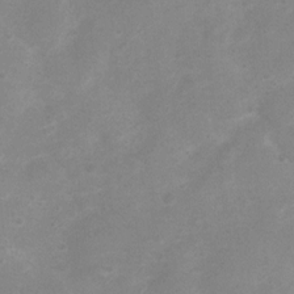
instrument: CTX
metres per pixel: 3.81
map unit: Nhu
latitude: 4.8758
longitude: -25.0836
